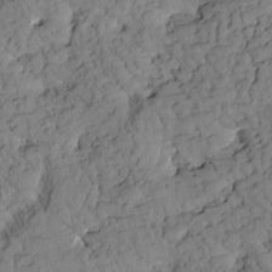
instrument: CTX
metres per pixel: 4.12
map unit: Htu
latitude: 0.9324
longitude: 176.7841
